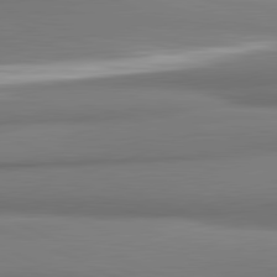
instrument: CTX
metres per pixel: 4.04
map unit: lApd
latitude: 81.8016
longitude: 176.7085
